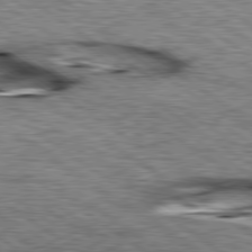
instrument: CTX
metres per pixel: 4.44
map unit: lApd
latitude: 79.5749
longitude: -49.1403
